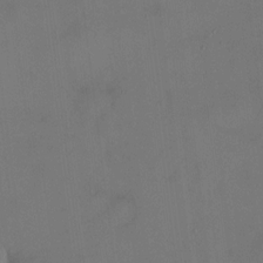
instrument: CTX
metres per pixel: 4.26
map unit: HNhu
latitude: 9.4427
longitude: 9.9745
